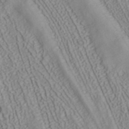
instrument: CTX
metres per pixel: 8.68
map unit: ANa
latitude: 40.4978
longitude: 34.0850
